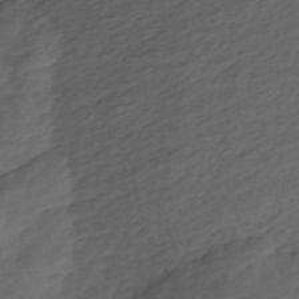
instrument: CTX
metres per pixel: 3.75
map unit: ANa
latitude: -44.8408
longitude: 105.1620
